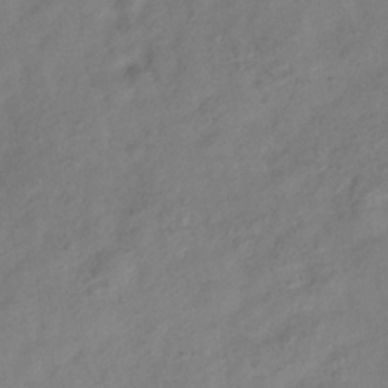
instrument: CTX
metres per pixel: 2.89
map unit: Hve
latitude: -33.3699
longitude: 90.1039
